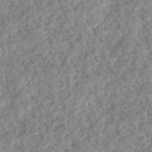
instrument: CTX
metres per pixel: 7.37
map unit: HNhu
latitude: -46.7085
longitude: 29.7667
